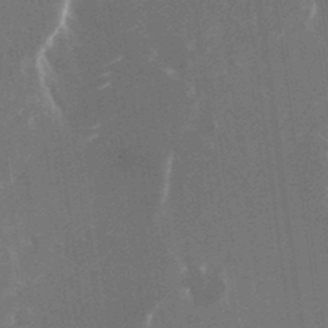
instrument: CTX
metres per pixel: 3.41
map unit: Nhu
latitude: -25.7666
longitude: -73.2915
